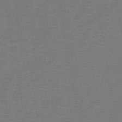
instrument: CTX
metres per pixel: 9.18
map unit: lHb
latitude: -42.1983
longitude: 53.7288
